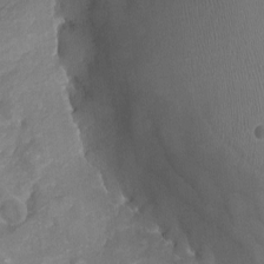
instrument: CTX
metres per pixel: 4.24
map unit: Nhu
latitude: -14.4440
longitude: -59.1592
